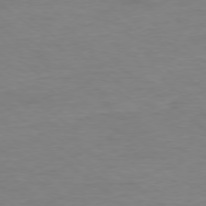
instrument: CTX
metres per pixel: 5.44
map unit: Ap
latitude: -78.7274
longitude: -89.4616
